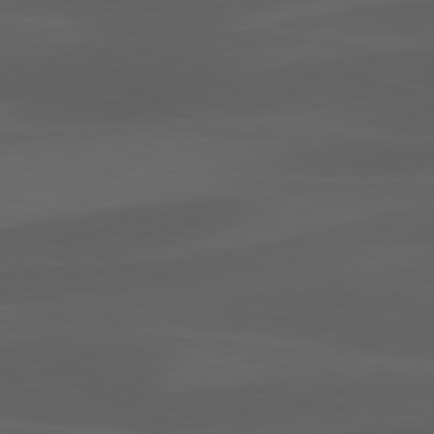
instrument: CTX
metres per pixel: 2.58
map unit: lApd
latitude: 81.3859
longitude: 122.9164
